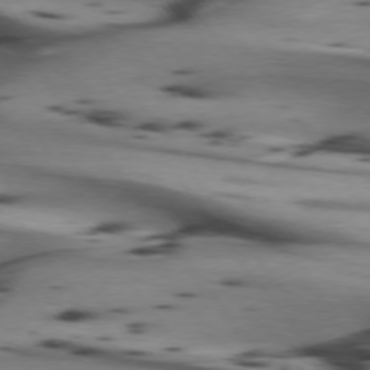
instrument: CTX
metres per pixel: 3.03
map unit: lApd
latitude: 74.5168
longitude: -65.2159
